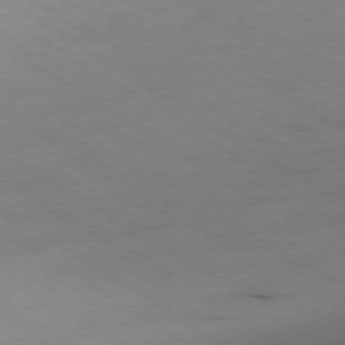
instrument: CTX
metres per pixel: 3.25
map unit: Ap
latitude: -78.4440
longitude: -70.5357
